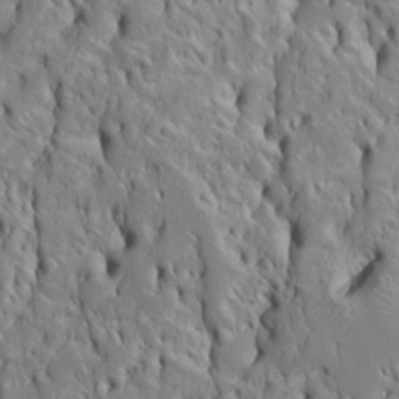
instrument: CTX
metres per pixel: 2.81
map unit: Htu
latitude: -4.9352
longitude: 152.2172
